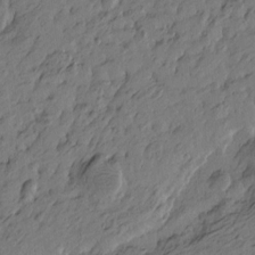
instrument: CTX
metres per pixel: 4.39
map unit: Htu
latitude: -6.1228
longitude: -179.8395
